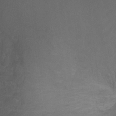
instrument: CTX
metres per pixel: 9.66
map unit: Ht
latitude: -11.1809
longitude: -35.1403
